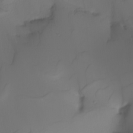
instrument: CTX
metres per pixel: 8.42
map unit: Nhu
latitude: -4.6140
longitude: -93.5749
